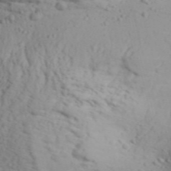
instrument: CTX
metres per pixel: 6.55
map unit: Aa
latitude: 31.5371
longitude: -136.1578
